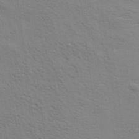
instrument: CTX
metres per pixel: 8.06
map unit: Aa
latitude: 20.4979
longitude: -140.5356
